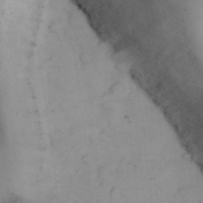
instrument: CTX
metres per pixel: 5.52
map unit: Nhu
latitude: 27.0459
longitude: -70.0633
